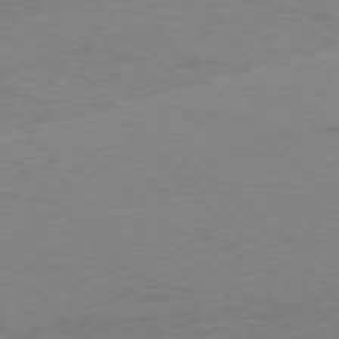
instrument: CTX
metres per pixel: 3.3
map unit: Ap
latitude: -76.0661
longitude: -78.1011
